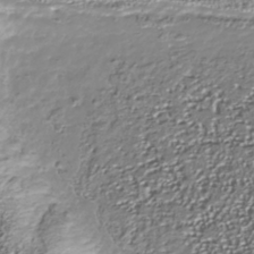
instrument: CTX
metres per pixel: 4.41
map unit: Nhu
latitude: -41.3887
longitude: -85.9339
